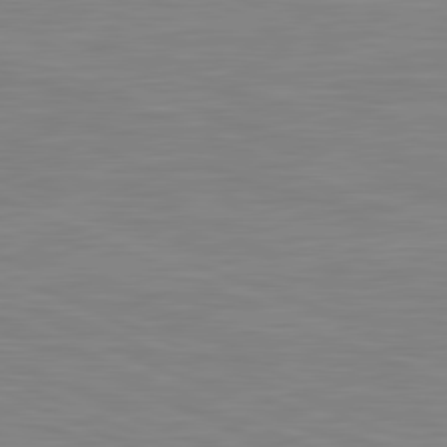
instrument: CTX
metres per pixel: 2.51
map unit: lApd
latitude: 81.3671
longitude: -169.0270
